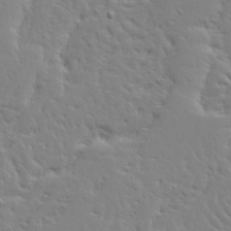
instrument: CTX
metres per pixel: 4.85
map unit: Ave
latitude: 13.2726
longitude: -135.6694
